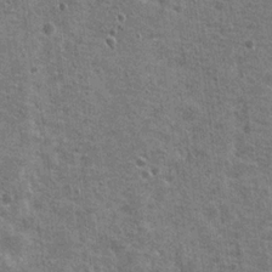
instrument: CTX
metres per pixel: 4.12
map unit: Nhu
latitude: 19.8583
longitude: -30.5168
